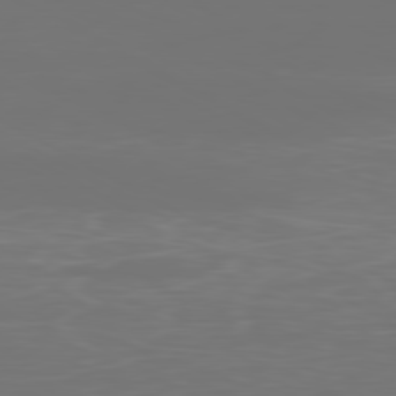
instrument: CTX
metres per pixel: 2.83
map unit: Ap
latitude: -80.5763
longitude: -59.7639
